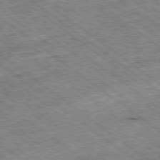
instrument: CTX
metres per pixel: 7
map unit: Ap
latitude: -79.4265
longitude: -51.3292
